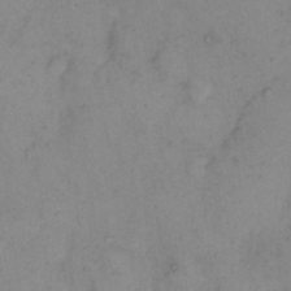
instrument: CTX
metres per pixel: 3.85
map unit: eHh
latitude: 11.4238
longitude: -62.8569
